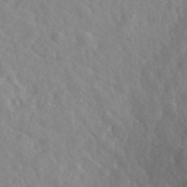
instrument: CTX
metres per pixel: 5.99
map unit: ANa
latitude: 41.5749
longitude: 29.8422
